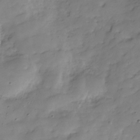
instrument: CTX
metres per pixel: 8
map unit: Hve
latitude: -29.4077
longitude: 91.8423
